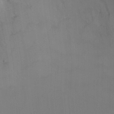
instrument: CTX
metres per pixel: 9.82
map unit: Nhu
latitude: -12.4251
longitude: -73.0270
